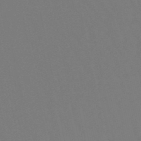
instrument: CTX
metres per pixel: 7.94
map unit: lHb
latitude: -49.7100
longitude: 69.6910
